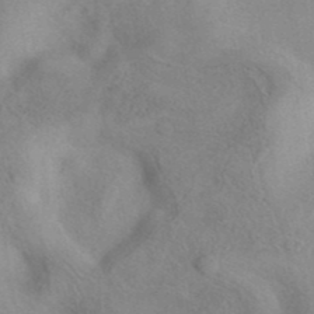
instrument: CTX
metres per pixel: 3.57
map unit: eAb
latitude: 40.8380
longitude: 104.3117
